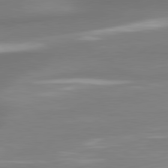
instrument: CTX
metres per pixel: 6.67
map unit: lApd
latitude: 80.2145
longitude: 179.0864
